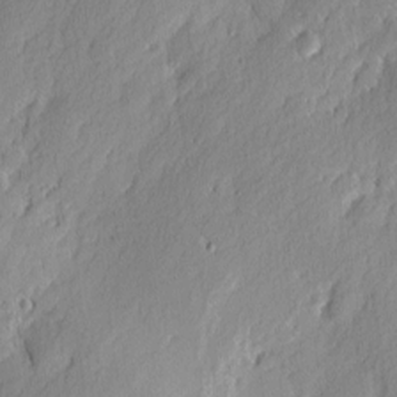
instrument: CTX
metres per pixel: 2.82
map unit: eHh
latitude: 2.6301
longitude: -77.6694
